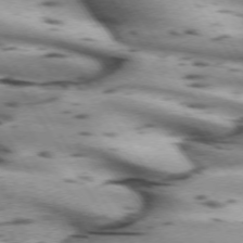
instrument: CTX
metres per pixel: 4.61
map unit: lApd
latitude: 72.0633
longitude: -53.3482
